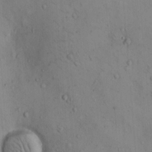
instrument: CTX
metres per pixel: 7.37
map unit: Hto
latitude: 12.1767
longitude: -59.4238
